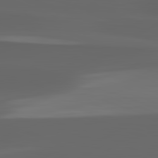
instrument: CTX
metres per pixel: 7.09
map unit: lApd
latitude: 82.8757
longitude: -135.4237
